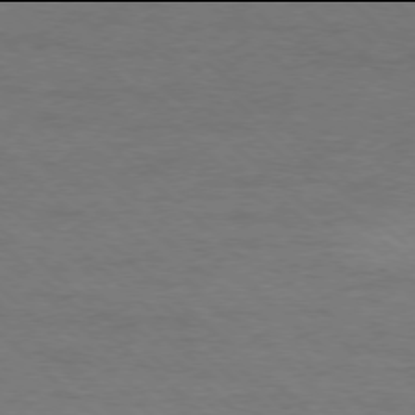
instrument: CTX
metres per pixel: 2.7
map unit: Ap
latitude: -78.0094
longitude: -86.1200
